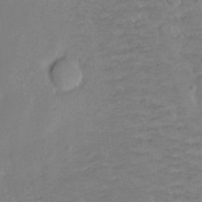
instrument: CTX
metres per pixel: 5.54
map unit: Ht
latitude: -8.3117
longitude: -36.5924
